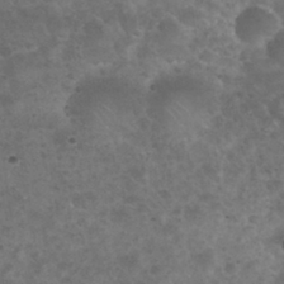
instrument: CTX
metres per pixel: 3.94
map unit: Nhu
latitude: 29.3481
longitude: -50.1200
